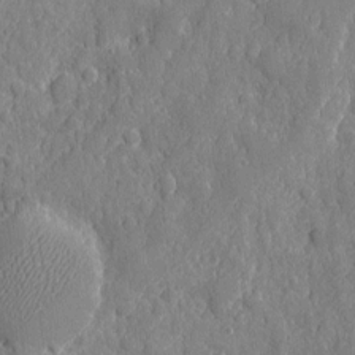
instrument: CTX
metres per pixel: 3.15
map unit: eHh
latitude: 7.0458
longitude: -74.6679
